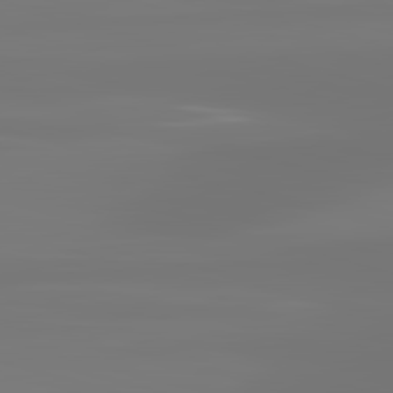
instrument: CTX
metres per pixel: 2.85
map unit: lApd
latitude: 83.4048
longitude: -131.7450
